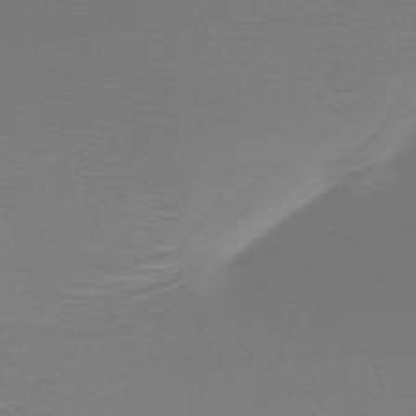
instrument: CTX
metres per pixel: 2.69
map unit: HNb
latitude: -46.7274
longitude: -45.0836
